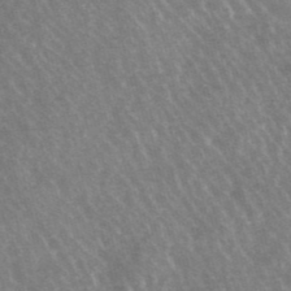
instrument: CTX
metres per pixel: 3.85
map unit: lHb
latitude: -48.1228
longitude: 72.6707
